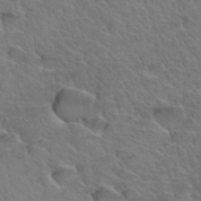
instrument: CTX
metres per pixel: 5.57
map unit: Hto
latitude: 34.9513
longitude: -47.2537
